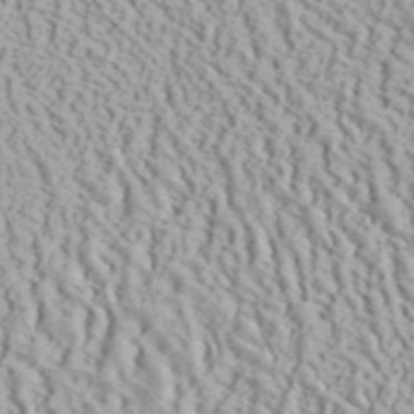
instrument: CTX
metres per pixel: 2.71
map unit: ANa
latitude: 40.8191
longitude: 18.7652
